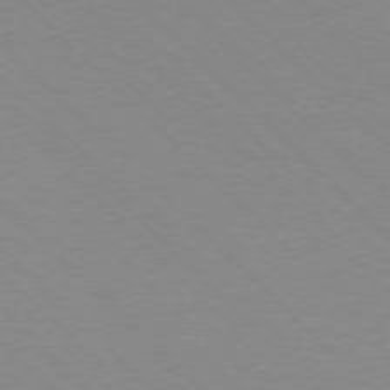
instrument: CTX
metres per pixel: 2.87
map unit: Ap
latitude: -77.9178
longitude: -87.4237
